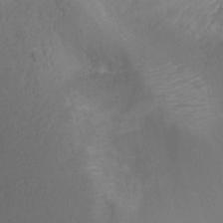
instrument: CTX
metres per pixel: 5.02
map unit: Nhu
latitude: -17.2565
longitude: -48.3656
